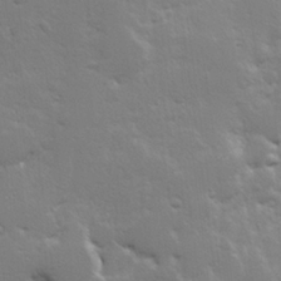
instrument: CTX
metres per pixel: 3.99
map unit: Hve
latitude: 23.8016
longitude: 144.8975
